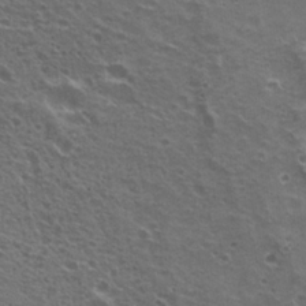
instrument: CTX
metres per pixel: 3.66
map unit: Nhu
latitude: 20.0633
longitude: -31.3860
